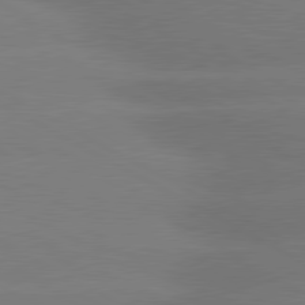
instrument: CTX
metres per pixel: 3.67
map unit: lApd
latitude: 80.4601
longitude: -150.7624
